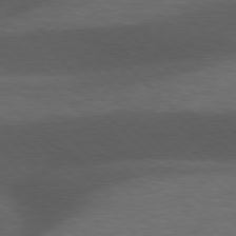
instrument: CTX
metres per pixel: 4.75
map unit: lApd
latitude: 77.0458
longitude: -60.1766
